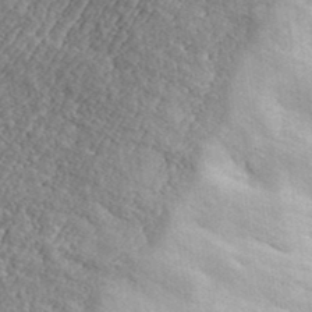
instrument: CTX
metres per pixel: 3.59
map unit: eHh
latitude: 36.9892
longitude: -80.2900
